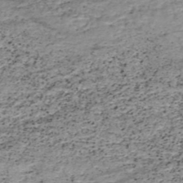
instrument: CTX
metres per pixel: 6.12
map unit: HNhu
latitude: -48.5952
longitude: 28.6896
